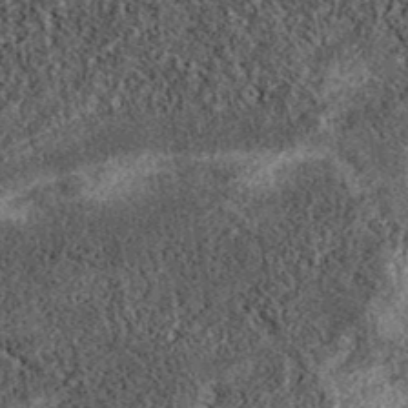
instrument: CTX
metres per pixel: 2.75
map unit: eAb
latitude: 39.9717
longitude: 106.7652
